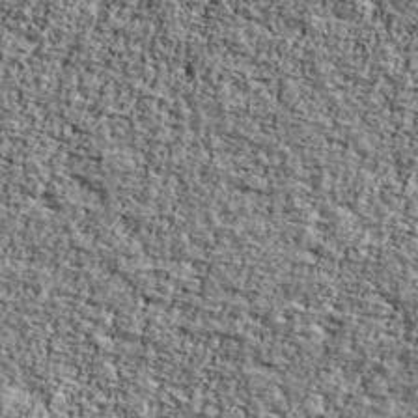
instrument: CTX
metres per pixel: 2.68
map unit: Ave
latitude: 41.7827
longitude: -110.8758
